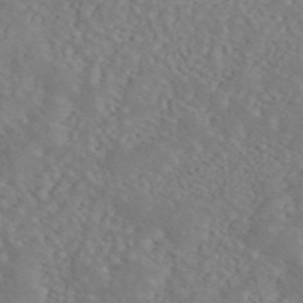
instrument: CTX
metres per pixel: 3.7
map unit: ANa
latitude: 44.6112
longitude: 23.1809
